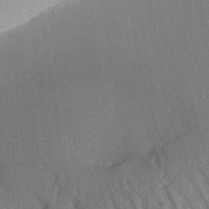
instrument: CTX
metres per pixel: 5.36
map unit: Aa
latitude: 31.1404
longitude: -141.9339
